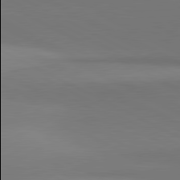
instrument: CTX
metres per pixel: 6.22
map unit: lApd
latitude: 81.2726
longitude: 146.0094
